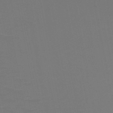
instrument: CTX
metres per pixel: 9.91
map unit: HNb
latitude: -50.2928
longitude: -46.0822
